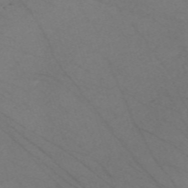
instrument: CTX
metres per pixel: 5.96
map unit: Nve
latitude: -58.4628
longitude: 61.0864
